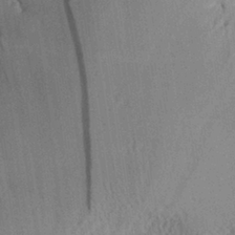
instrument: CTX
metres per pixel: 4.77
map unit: Aa
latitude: 29.4804
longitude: -136.5168
